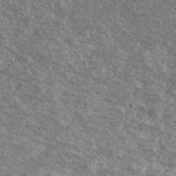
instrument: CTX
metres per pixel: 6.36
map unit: Ave
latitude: 40.8946
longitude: -108.6301
